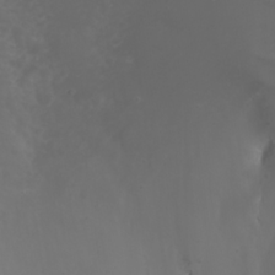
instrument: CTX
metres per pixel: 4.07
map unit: Nhu
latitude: 22.6112
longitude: -63.7828
